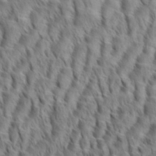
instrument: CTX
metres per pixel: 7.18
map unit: eHh
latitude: 34.9513
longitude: -138.4412
